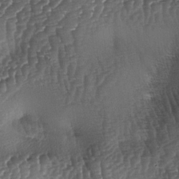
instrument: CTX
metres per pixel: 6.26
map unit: lAa
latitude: -5.3887
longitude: -127.5749
